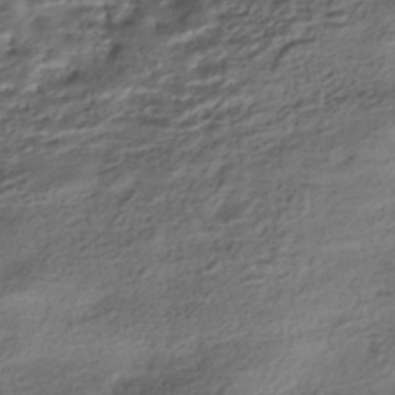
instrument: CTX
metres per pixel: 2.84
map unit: HNhu
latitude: -42.5006
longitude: 103.9745
